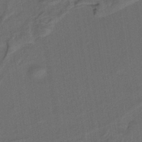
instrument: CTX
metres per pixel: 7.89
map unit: lHb
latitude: -39.3888
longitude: 55.0676
